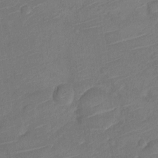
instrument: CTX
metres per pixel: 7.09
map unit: Nve
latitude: -18.7841
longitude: 107.3321
